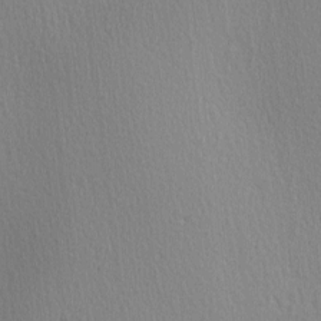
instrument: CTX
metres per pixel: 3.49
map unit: Ave
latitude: 3.2537
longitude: -112.0822
